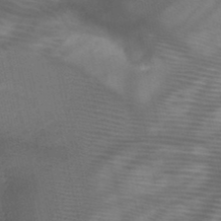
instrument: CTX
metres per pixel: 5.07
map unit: HNb
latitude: -46.9730
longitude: -41.1781
